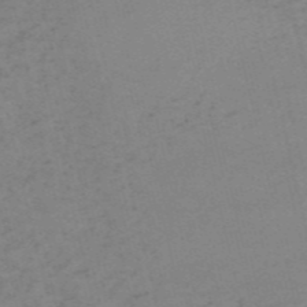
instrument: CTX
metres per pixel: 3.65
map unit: HNb
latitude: -55.4643
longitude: -41.8961
